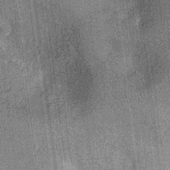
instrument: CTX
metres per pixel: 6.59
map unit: Nhu
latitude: -13.7289
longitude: -23.9339
